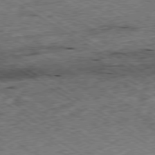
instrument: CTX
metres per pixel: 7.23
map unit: Ap
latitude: -79.7288
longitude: -79.7450
